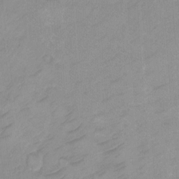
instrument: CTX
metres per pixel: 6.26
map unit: Ht
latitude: 2.4979
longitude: -34.9513
